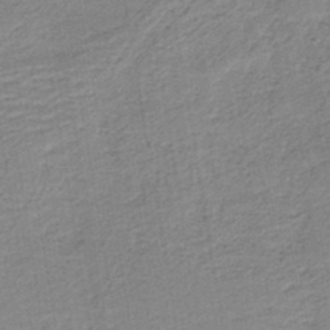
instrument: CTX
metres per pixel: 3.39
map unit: HNb
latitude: -40.9542
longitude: 50.6518
